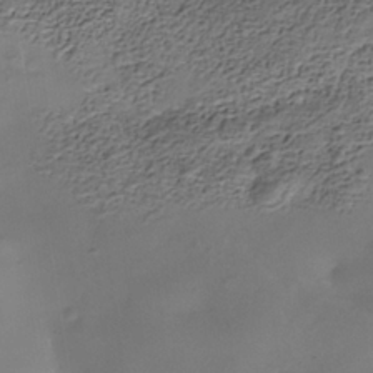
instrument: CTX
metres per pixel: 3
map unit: Nhe
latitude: -38.8408
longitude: -117.2537
